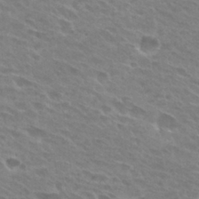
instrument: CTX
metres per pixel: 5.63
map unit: Hto
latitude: 28.0255
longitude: -42.5546
